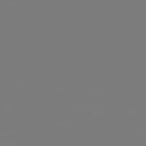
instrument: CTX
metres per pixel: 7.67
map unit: Hpe
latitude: 74.1011
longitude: -123.6883
